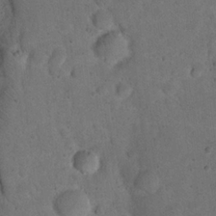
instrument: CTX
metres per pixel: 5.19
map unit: eHh
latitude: 19.8961
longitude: -62.7624
